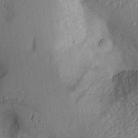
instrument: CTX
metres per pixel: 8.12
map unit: Aa
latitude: 18.5923
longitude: -143.1214
